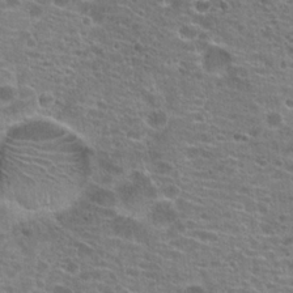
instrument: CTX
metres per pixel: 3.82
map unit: Hto
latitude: 20.0633
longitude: -41.5371
